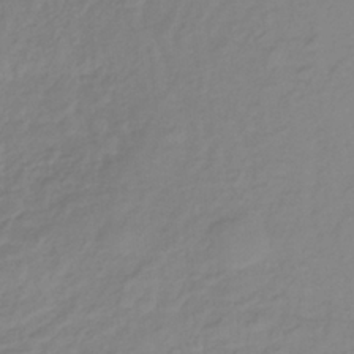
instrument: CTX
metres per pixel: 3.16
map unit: lHb
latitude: -36.1983
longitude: 69.8800
